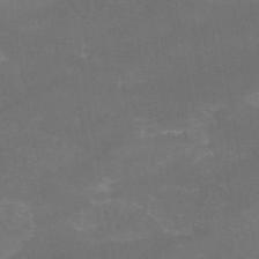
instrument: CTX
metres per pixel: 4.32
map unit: HNb
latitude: -52.2928
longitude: -39.3671
